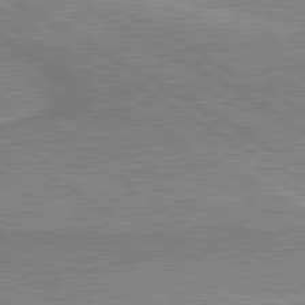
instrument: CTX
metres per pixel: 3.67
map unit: lApd
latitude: 80.6301
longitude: 143.4076
